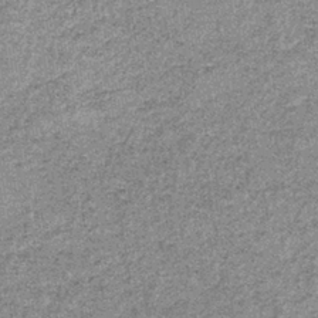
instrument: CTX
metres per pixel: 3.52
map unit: lHb
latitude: -37.6721
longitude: 65.6533
